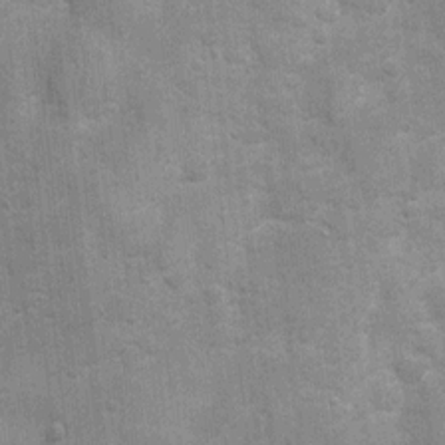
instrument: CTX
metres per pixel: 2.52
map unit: Ht
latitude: 4.1389
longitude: -22.5924
